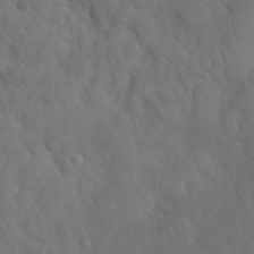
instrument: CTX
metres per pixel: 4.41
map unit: Nhu
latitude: 28.0255
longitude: -66.6301
